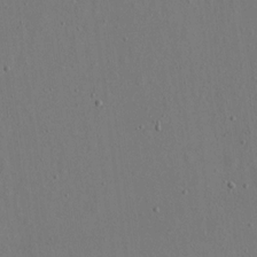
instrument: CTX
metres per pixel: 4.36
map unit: eHh
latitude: 16.4412
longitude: -70.0633
